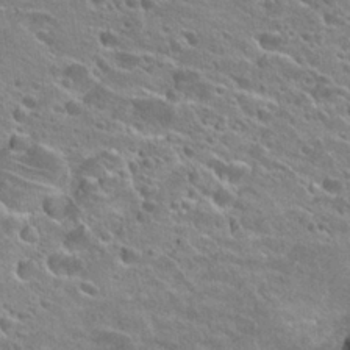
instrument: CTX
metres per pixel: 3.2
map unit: Hto
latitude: 24.6490
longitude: -45.7260
